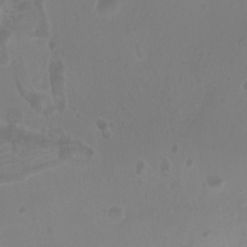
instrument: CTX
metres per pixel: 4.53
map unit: Nhu
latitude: -9.1431
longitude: -70.9702
